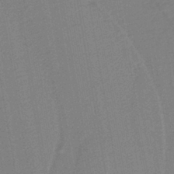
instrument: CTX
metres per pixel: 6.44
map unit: lHb
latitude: -41.9178
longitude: 51.8044
